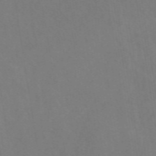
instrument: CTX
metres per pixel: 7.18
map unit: eAb
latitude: 46.6491
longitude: 111.3698
